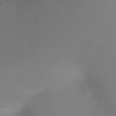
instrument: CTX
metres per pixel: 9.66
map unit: Ht
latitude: -11.7856
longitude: -46.0822
